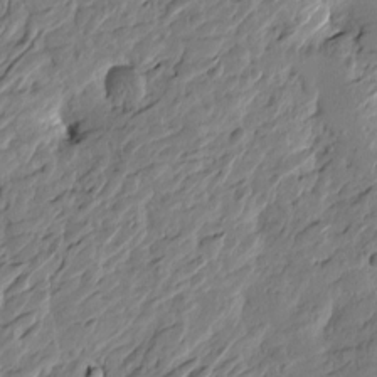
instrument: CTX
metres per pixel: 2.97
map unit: Htu
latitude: -2.4440
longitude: -178.2901
